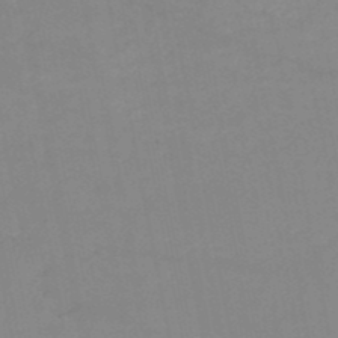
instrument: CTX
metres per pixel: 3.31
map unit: HNb
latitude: -49.9556
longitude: -40.6490
